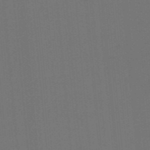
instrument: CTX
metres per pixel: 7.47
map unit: eHb
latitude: -48.3496
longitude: 88.6707
